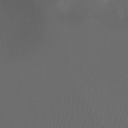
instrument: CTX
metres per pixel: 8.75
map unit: Ht
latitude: -7.7855
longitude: -31.6127
